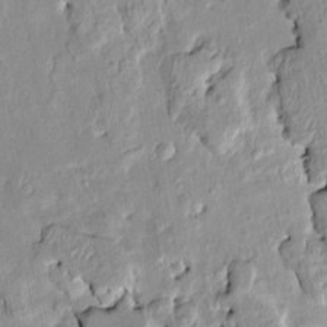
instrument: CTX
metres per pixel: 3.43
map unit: HNhu
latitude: 3.4993
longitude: -4.5546
